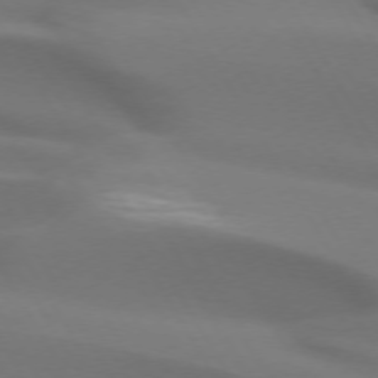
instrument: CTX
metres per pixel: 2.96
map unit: lApd
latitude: 72.8758
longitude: -50.1577
